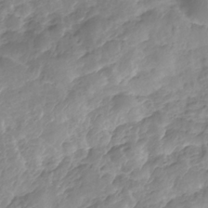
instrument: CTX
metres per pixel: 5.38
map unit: Nhe
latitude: -36.0661
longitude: -178.8191
